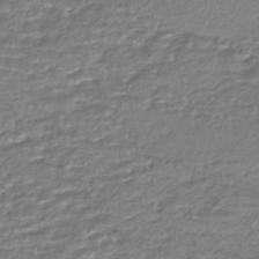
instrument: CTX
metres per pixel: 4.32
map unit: HNhu
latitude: -44.1606
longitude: 104.7463
